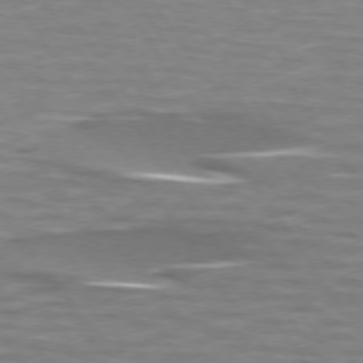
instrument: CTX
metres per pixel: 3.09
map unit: lApd
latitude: 74.1389
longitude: -51.9339
